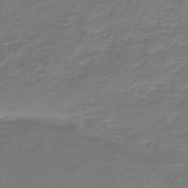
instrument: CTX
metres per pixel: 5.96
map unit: HNb
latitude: -47.1809
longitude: 52.8785
